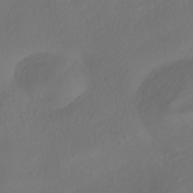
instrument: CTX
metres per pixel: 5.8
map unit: HNhu
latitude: -41.8800
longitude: 106.5763
